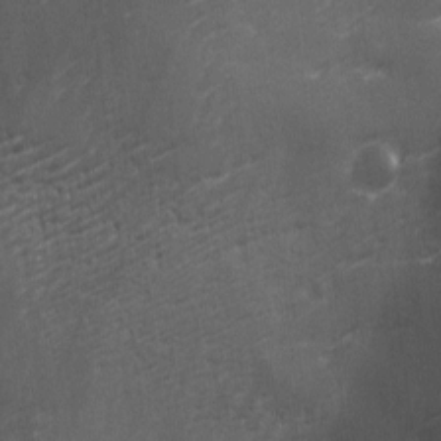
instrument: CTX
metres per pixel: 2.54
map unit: Ave
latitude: 2.1011
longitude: -112.2333
